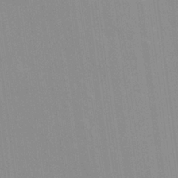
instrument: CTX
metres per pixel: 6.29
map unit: HNhu
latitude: 6.3845
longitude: -2.1766
